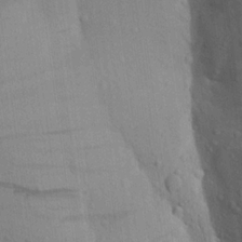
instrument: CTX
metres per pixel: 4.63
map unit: Aa
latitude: 19.0647
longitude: -149.3860
